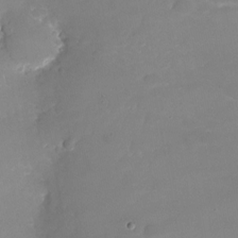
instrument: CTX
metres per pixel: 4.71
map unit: Nhu
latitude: -24.7463
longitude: -73.1404
